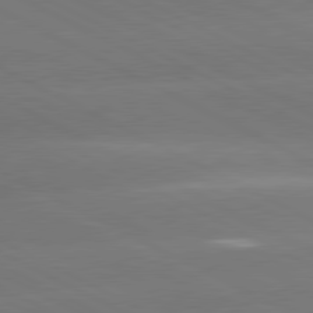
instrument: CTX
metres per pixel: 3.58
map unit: lApd
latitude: 80.8947
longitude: -147.9717
